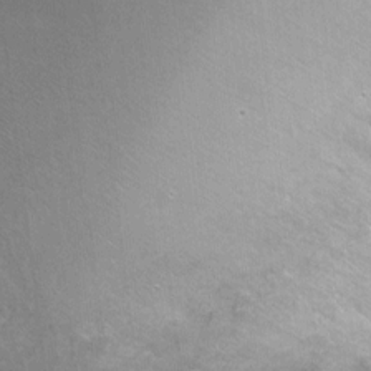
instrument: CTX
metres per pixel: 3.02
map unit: Ht
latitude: -4.9163
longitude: -36.2712
